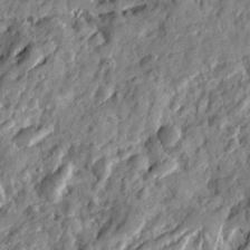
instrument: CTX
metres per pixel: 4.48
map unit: Ave
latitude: 20.3468
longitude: -129.6883
